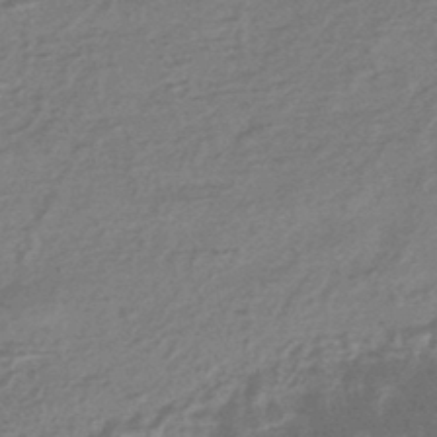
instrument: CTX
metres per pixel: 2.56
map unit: HNhu
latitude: -45.5399
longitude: 93.8611
